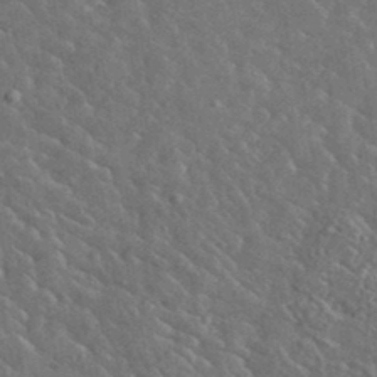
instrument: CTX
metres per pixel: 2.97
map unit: lHvf
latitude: 37.3671
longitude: -89.4994
